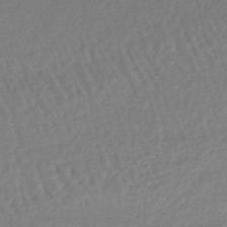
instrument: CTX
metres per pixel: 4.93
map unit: lHb
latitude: -44.8786
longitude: 73.6533
